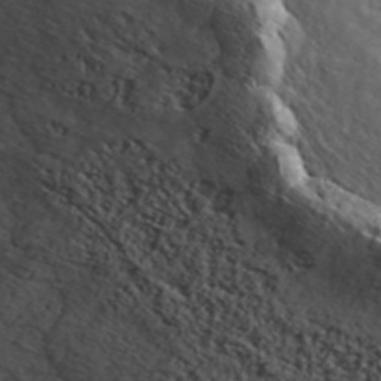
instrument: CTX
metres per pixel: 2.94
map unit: ANa
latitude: 46.2334
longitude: 23.5588
